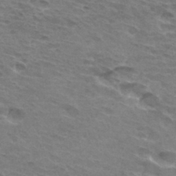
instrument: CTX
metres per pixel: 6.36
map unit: Hto
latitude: 32.6302
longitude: -43.5938
